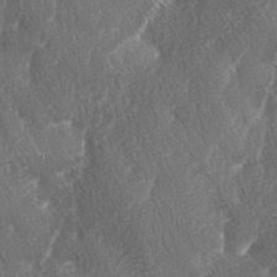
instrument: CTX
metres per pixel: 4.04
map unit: lAa
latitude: -3.3887
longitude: -129.6883
